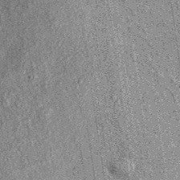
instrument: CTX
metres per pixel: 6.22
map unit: eAb
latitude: 37.9339
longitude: 107.4076
